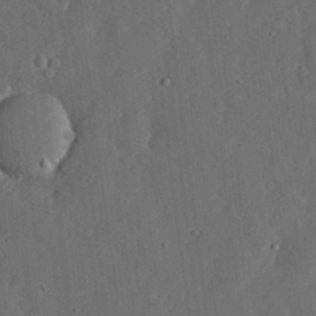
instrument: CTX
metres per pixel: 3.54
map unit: lHvf
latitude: 18.9324
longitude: -113.2348
